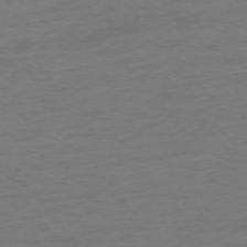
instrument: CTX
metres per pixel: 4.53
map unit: Ap
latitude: -74.8219
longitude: -72.6302
